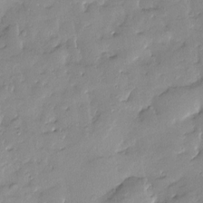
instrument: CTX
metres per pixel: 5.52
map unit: Htu
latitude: -8.6140
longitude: 176.6896
